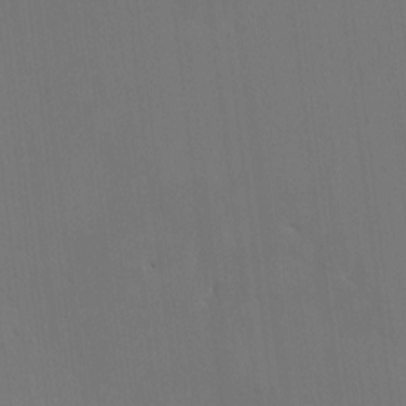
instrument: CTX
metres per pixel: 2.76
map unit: HNhu
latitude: 7.3860
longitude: 4.2361
